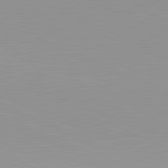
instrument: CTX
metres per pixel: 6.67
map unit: lApd
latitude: 81.7072
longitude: -168.9136
